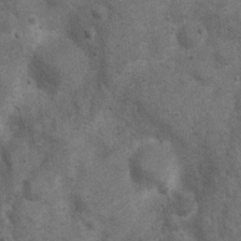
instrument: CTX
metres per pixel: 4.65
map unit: Nhu
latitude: 6.7057
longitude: -22.7057
